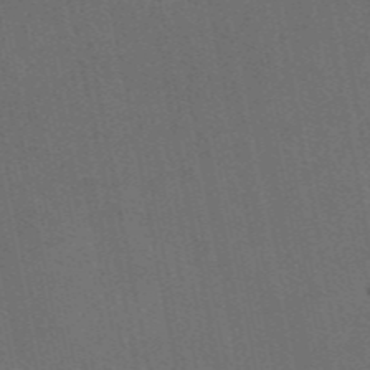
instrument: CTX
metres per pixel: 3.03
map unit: eAb
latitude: 47.3293
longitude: 116.4628
